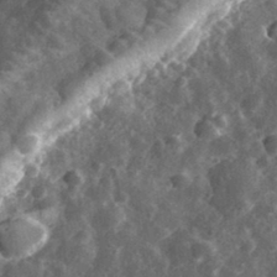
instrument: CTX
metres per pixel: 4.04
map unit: eHh
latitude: 33.0081
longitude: -79.1214
